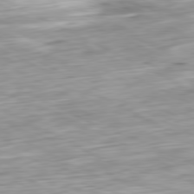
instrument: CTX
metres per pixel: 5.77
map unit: Ap
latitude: -81.0865
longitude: -70.1956
